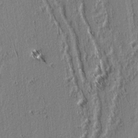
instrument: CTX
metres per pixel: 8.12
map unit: lAvf
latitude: 3.1781
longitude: -106.0633
